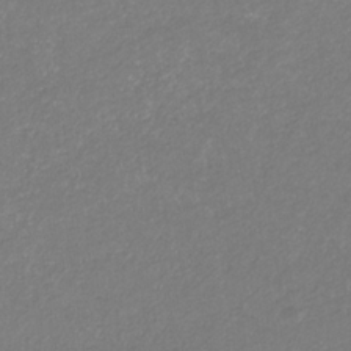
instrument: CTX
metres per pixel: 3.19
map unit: eHb
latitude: -31.3320
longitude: 68.1605
